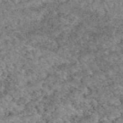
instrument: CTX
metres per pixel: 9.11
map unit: eAb
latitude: 48.2711
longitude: 112.6897
